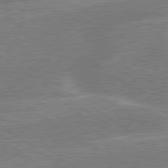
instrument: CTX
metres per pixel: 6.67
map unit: lApd
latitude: 79.4994
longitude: -145.6883
